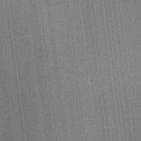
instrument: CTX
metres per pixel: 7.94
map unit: Ht
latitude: -6.1983
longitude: -27.3860
